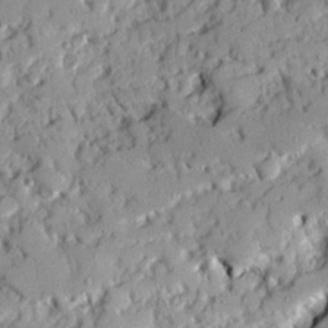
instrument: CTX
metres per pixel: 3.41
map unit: Ave
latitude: 20.4412
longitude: -129.7638
